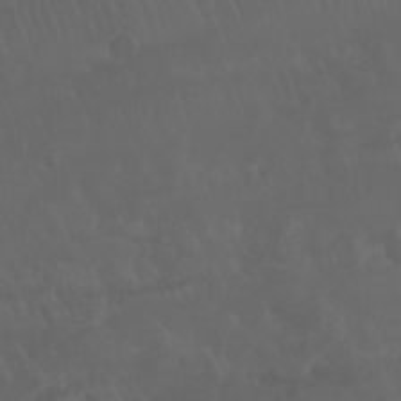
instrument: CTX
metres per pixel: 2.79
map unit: Nhu
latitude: 23.0080
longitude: -64.1200
